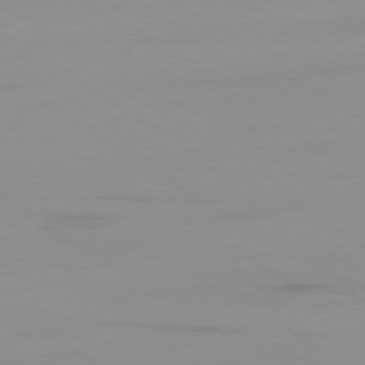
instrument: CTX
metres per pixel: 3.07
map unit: Ap
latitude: -79.8233
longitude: -93.2348
